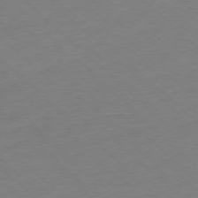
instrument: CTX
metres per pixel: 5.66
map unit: Ap
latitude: -77.2565
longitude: -97.6127
